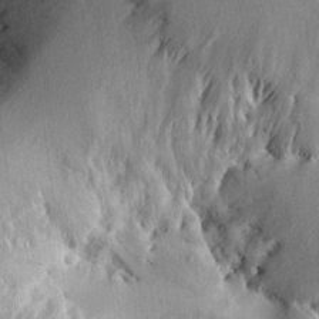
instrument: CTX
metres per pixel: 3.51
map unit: Aa
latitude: 12.9136
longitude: -143.5371
